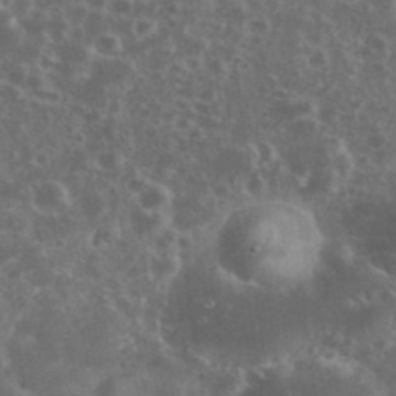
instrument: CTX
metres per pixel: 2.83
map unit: eHh
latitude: 34.9324
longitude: -60.7057
